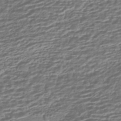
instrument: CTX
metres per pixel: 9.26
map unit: HNhu
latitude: -43.7099
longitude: 99.6722
